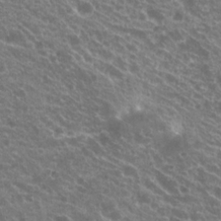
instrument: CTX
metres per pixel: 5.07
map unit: Hto
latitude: 21.2537
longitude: -34.6868
